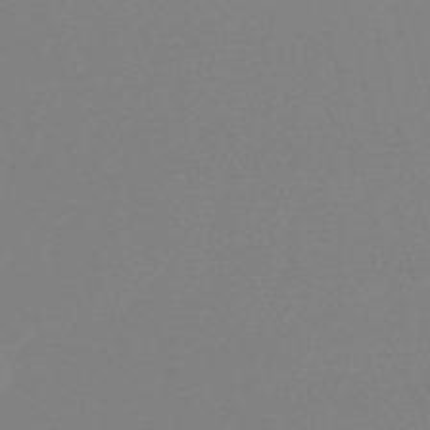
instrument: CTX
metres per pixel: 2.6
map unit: lHb
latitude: -49.5399
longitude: 68.2739
